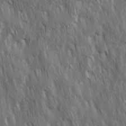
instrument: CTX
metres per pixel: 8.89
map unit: Ave
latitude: 15.7639
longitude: -134.6679
